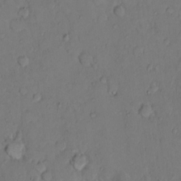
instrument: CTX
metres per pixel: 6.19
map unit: Hto
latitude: 9.1025
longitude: -61.8394
